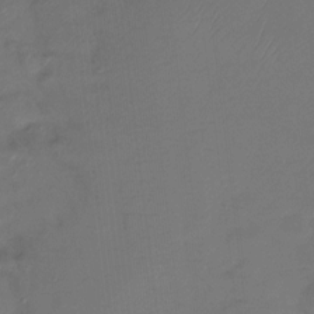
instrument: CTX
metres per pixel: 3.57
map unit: Htu
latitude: -14.3684
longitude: -45.3670
